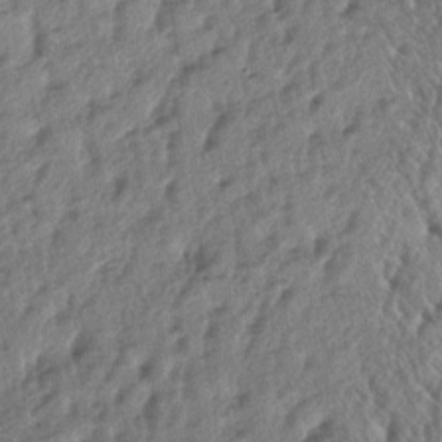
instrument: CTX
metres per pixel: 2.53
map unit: lAa
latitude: -5.6344
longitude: -125.1403
